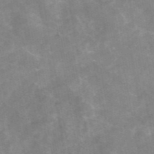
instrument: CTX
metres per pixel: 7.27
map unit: eAb
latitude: 46.1389
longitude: 124.9731
